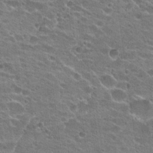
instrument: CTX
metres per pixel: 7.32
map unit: Hto
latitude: 23.2159
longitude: -43.0647
